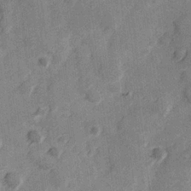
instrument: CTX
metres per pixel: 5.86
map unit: Hve
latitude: 25.6127
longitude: 147.3132
